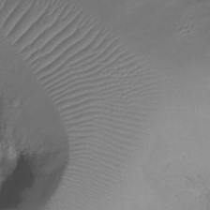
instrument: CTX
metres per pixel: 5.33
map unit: Ht
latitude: -18.6141
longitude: -44.4979
